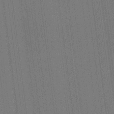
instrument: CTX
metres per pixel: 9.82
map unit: HNhu
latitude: 8.3278
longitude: 15.8990
